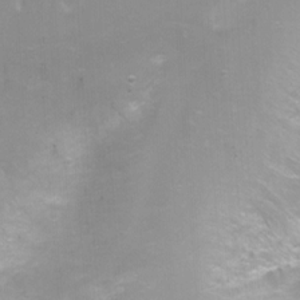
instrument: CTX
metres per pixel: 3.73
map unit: Nhu
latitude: -6.0661
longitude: -49.4426
